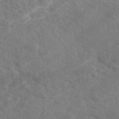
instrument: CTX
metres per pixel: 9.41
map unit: eAb
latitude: 49.6694
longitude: 119.9367
